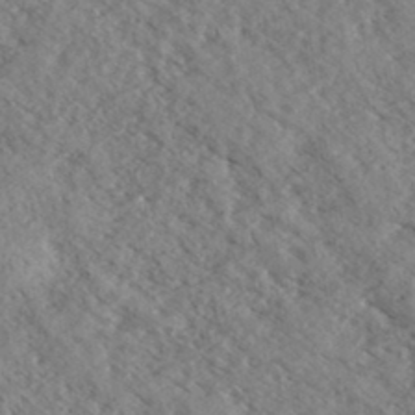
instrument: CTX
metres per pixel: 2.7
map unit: eHh
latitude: 35.7827
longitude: -139.6883
